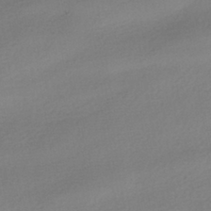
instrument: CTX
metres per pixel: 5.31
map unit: HNhu
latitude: -41.3698
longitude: 95.6721
